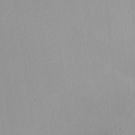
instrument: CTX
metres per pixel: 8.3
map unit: HNhu
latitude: 6.9325
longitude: -1.7071
